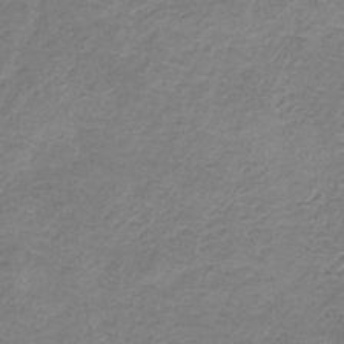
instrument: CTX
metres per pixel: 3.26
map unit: HNb
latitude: -33.0676
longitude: 58.3306
